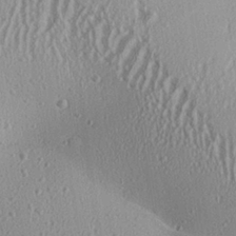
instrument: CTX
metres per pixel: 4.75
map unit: Aa
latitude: 25.9717
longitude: -135.5749
